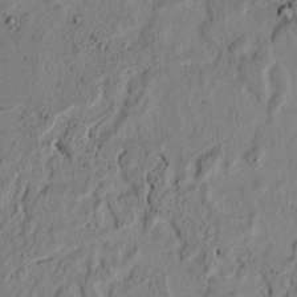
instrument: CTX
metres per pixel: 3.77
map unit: lAvf
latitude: 4.7813
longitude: 164.9731
